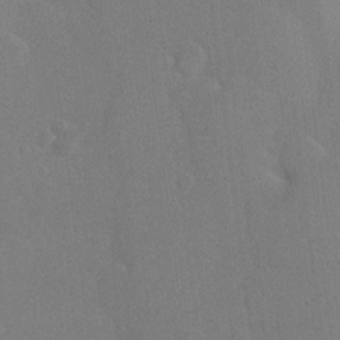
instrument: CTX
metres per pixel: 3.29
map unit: Htu
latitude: -7.3509
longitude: -34.2144
